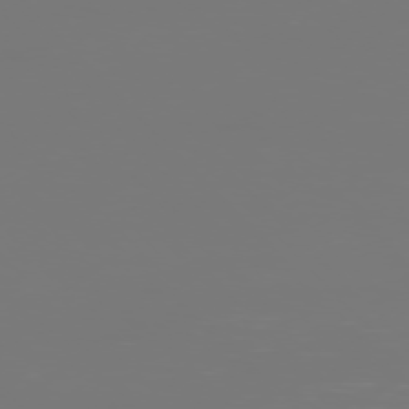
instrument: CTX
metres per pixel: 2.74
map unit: Ap
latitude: -76.7085
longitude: -62.7058
